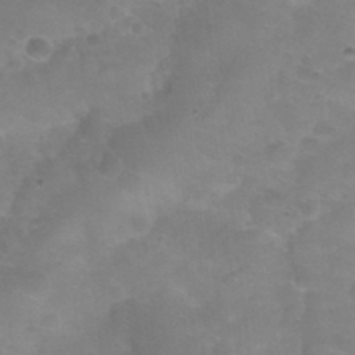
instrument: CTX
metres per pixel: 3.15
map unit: Nhu
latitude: 27.2726
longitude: -54.9325
